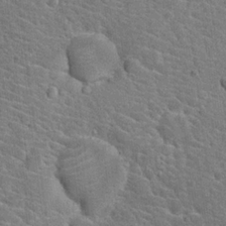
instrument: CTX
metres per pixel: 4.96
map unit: Hto
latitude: 19.4804
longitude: -33.5182
